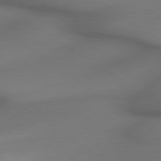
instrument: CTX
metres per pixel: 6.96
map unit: lApd
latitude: 79.4805
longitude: -174.7057
